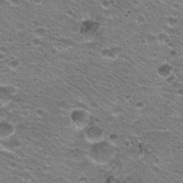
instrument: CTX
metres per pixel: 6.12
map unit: Hto
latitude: 20.8002
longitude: -32.6868
